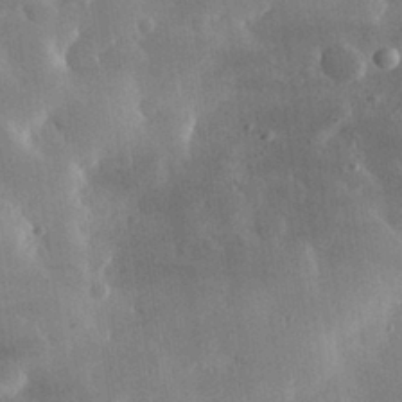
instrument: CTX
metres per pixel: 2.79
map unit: lHvf
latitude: 31.0837
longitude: -93.0269
